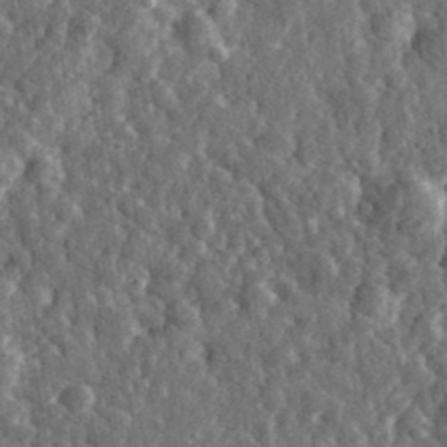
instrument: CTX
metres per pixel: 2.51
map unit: eHh
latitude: 35.4048
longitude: -79.8395
